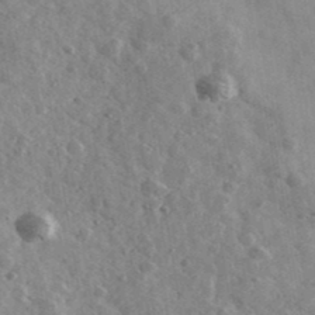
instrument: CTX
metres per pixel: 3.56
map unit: Ave
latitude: 39.5938
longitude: -107.7072
